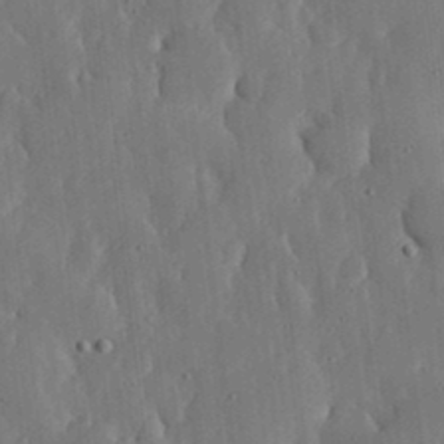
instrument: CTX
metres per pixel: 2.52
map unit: lHvf
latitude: 18.6301
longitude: -113.2537
